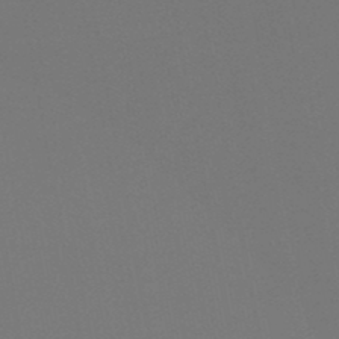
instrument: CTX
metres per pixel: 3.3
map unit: lHb
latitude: -47.6344
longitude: 68.6140
